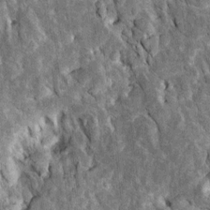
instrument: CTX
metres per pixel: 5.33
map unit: Htu
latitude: -2.0850
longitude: 148.9542
